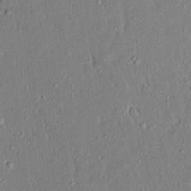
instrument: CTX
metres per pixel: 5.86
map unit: Aa
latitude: 18.4034
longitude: -148.5924
